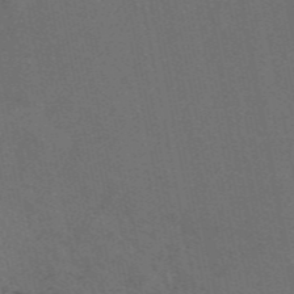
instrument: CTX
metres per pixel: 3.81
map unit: eAb
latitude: 47.2915
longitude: 116.4440
